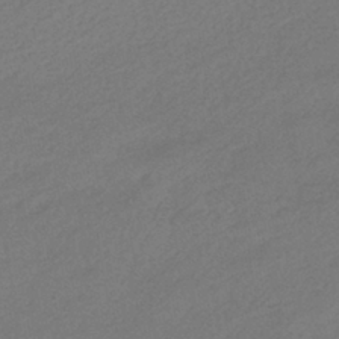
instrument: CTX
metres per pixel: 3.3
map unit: HNhu
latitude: -40.4062
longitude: 94.9163
